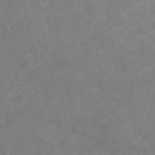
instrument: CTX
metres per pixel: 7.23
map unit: HNb
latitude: -48.9920
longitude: -39.0269
